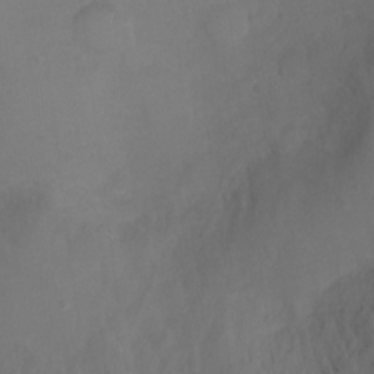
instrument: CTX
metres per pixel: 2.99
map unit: Ht
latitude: -2.2928
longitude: -18.0822
